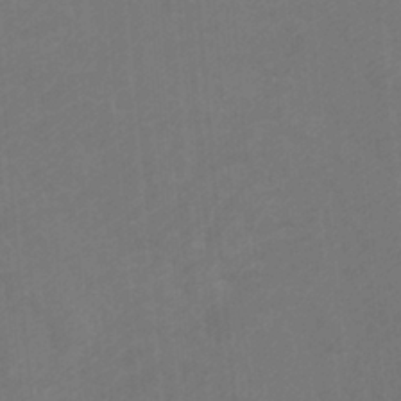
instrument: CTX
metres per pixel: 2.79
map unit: Htu
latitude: -11.4076
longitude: -71.6505
